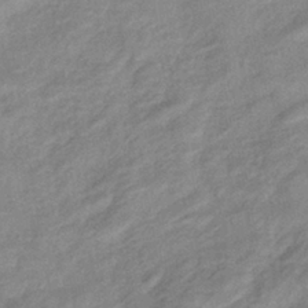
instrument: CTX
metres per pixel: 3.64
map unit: eHb
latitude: -40.4062
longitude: 79.2376
